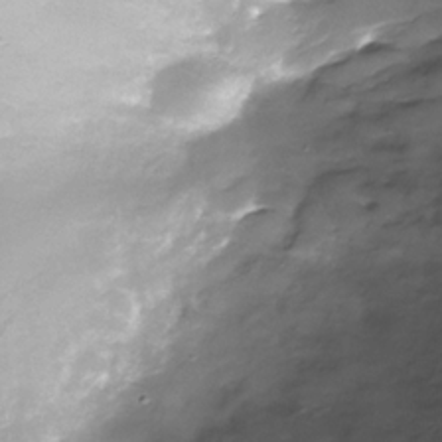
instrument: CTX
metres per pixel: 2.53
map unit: Nhe
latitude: -32.7464
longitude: -92.6679
